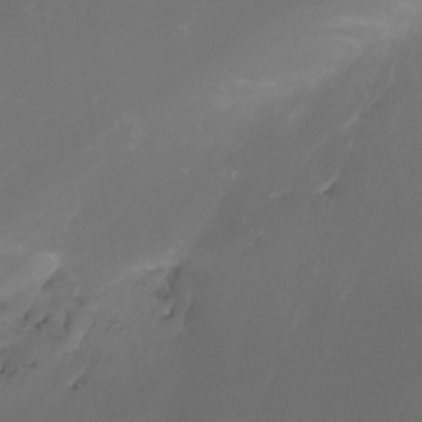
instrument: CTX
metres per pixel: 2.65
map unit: Htu
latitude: -6.5385
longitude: -68.8947
